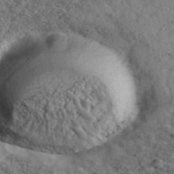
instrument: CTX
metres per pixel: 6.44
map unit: Ave
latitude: 40.4223
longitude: -108.0444
